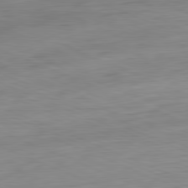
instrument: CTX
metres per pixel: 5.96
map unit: Ap
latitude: -81.8423
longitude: -75.6883
